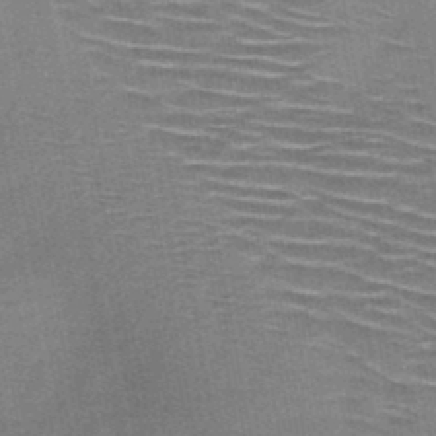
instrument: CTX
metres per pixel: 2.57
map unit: HNb
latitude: -47.8800
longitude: -47.5371
